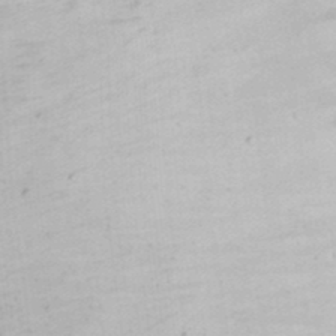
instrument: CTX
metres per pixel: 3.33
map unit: Nhe
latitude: -1.3699
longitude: -58.4979
